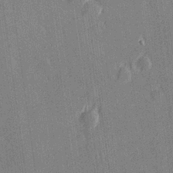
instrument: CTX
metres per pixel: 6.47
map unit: Hve
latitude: 27.2348
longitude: 144.4818
